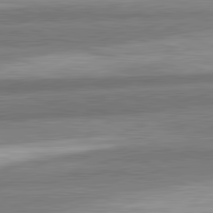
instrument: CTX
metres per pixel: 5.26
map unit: lApd
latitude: 82.2711
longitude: 178.5384
